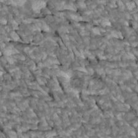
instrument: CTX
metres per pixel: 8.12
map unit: Htu
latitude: 1.4426
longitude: 145.0864
